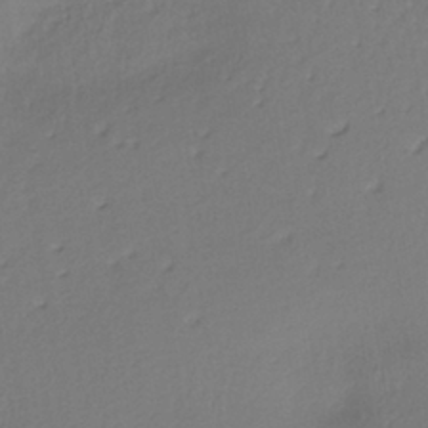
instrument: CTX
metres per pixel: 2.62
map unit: lHb
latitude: -39.6344
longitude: 71.0487
